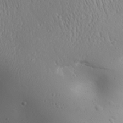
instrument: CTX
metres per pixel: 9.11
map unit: Aa
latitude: 31.6127
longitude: -143.6316
